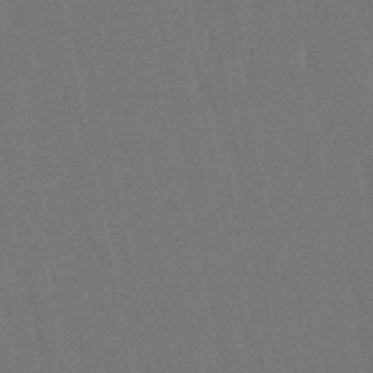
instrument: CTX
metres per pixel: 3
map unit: lHb
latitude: -47.8611
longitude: 70.1417
